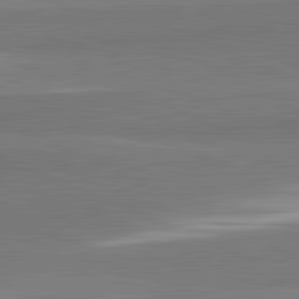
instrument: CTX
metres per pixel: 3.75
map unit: lApd
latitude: 82.2711
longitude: 151.8989
